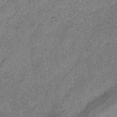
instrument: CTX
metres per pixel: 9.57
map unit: Nhe
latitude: -38.7652
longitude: -148.6491
